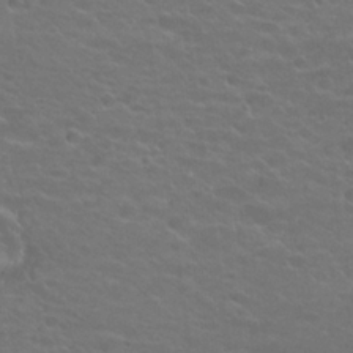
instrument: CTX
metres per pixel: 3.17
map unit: Hto
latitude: 23.2537
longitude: -31.0081
